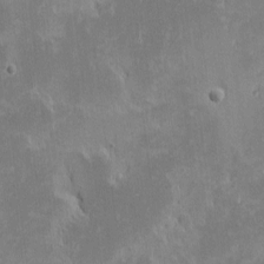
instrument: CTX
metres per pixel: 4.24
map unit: eHh
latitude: -1.9367
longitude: -84.7624
